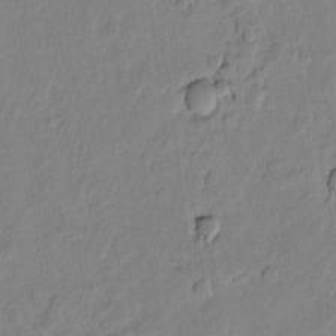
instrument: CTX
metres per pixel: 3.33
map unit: lAvf
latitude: 7.0080
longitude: 166.2361
